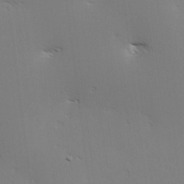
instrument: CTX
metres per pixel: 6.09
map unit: Hve
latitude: 3.4615
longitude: -122.1011
